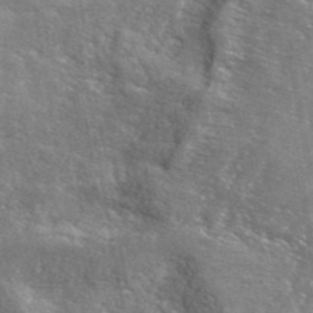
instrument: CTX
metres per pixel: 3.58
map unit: ANa
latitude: 42.8947
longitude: -87.6505
